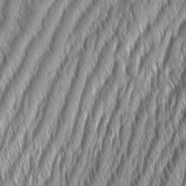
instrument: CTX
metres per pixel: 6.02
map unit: Aa
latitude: 7.5938
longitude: -130.6302
